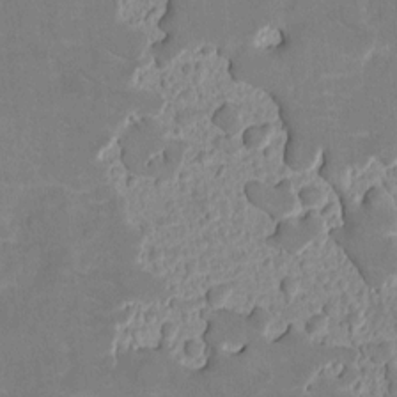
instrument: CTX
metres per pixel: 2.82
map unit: eHh
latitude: 4.6868
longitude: -69.3671
